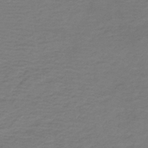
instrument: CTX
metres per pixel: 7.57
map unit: HNb
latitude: -42.9919
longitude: 52.1794
